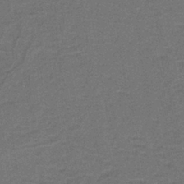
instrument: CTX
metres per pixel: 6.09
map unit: lHb
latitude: -39.2565
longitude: 58.1605
